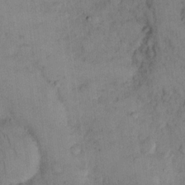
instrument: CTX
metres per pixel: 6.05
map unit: eHh
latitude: 14.0822
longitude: -63.0081
